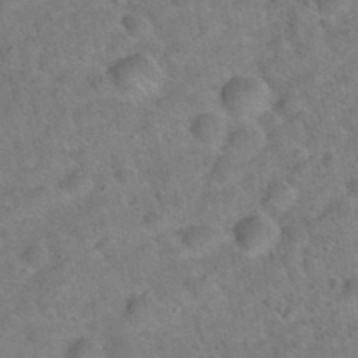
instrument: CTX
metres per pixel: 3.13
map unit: Hto
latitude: 21.1214
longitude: -49.8394
